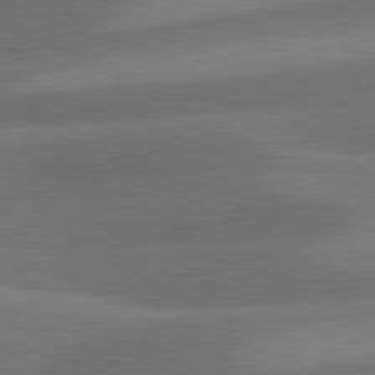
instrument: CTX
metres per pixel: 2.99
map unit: lApd
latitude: 81.0836
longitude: 124.6707
